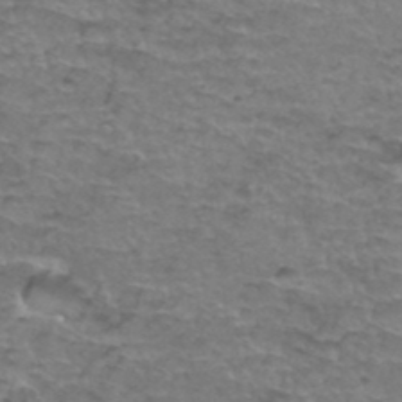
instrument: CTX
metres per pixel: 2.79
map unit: Hto
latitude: 37.0837
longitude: -42.0444
